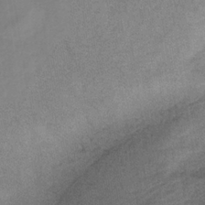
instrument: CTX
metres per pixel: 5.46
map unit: HNb
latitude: -33.2376
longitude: 56.9919
